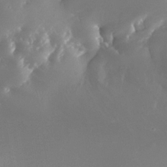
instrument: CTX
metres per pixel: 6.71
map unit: Nhe
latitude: -32.1795
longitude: -116.3089
